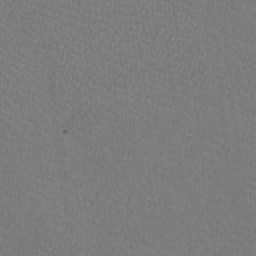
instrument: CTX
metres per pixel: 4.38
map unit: HNhu
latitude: -2.4251
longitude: -2.0444
